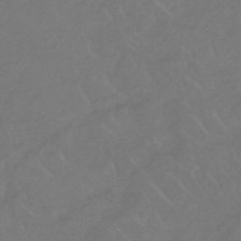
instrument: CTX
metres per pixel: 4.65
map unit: lHb
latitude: -45.1242
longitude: 69.0297
